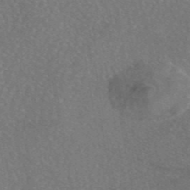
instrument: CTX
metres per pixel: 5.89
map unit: eAb
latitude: 45.8394
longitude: 109.0675
